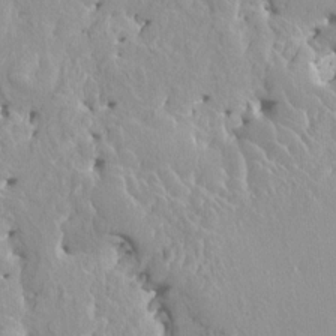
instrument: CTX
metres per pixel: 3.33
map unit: HNhu
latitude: 3.8583
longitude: 6.5574
